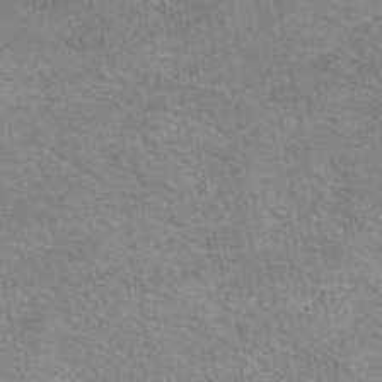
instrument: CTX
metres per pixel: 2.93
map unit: eAb
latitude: 51.3292
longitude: 112.1039
